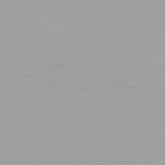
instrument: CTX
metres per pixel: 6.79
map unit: Hpe
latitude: 78.0822
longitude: -137.6505
